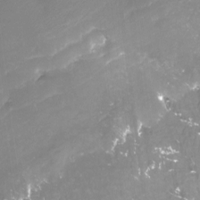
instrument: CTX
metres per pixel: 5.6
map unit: Htu
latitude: -12.9164
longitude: -46.7624
